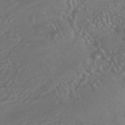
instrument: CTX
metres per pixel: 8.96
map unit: HNhu
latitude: -43.7099
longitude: 92.6329
